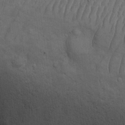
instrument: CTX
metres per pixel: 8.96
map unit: eHh
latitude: -8.8786
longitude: -68.8569
